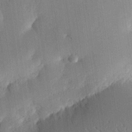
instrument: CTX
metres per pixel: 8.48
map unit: eHh
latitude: 26.6113
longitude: -82.2522
